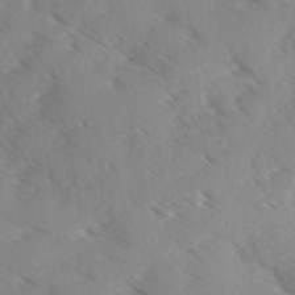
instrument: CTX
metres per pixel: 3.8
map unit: Ave
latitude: 0.6301
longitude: -111.1781
